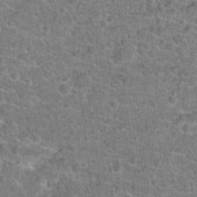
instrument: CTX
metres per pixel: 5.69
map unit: Hto
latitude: 19.4804
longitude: -42.8002
